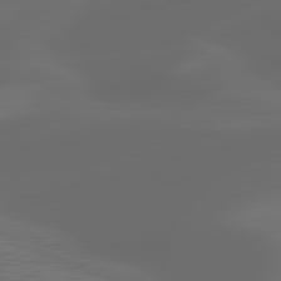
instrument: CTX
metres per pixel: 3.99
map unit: lApd
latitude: 81.1781
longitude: 122.7652
